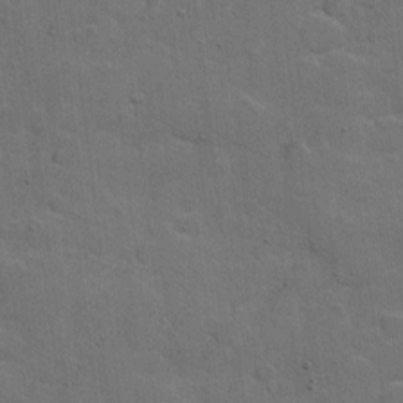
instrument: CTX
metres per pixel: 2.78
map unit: Hto
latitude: 5.1214
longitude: -61.5938
